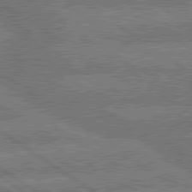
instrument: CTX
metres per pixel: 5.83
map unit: lApd
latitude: 79.9339
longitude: -161.0458
